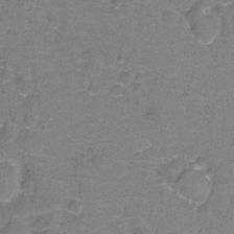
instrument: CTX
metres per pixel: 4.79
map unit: Hto
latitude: -1.4644
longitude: -34.0822
